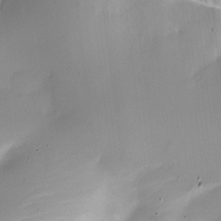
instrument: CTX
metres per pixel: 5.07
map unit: Nhe
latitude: -19.7478
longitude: 143.9556
